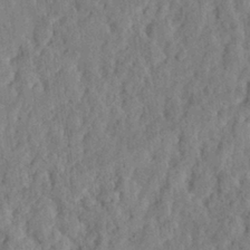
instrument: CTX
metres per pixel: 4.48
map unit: eHh
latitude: 27.7072
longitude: -76.9513
